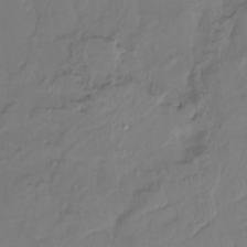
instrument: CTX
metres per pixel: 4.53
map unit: Ht
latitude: -15.2943
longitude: -53.4993
